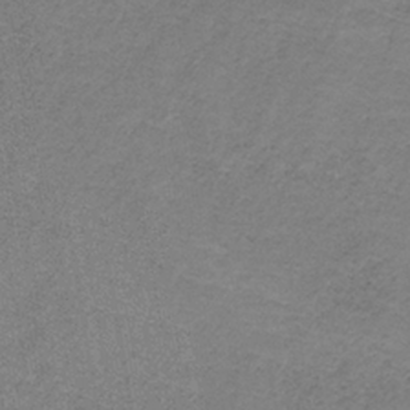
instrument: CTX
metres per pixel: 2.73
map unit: HNb
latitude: -33.6722
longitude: 57.5399
